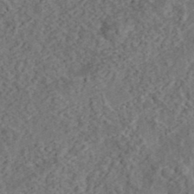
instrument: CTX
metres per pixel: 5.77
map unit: eHh
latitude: 37.1781
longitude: -79.4427
